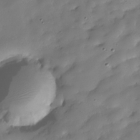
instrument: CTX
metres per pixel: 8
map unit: Hve
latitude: -30.0850
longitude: 94.8030
